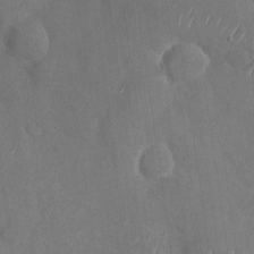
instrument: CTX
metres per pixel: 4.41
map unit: Nhu
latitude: -29.2187
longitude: -59.6883
